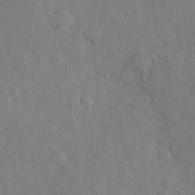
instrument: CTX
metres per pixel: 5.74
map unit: Hve
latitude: 24.5734
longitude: 149.5966
